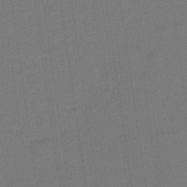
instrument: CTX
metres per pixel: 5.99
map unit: eHb
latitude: -46.8597
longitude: 87.3699
